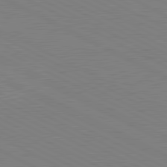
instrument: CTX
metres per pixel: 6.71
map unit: lApd
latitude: 81.1025
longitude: 150.6329
